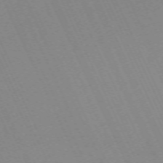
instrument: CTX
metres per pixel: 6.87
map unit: Hpe
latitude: -70.3684
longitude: 15.5966
